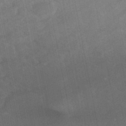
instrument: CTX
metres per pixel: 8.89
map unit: eHb
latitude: -47.8422
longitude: 88.6896
